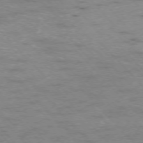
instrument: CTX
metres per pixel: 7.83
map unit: Ap
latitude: -76.4440
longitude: -60.9324
